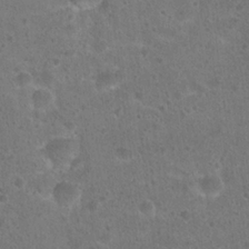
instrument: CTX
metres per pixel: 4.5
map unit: Hto
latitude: 22.4223
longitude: -48.4790
